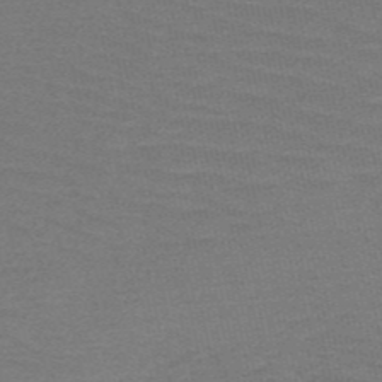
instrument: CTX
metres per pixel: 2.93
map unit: HNb
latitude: -52.8219
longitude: -43.2726
